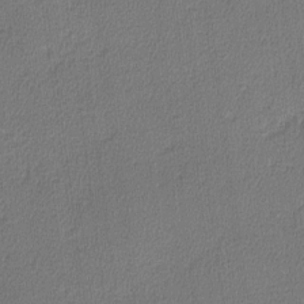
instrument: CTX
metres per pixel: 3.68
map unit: lHvf
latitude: -11.4832
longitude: -99.2725
